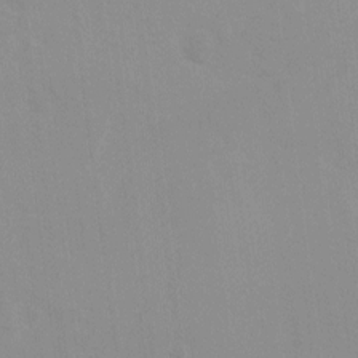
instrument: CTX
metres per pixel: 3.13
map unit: Ave
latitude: 0.5357
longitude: -112.7624
